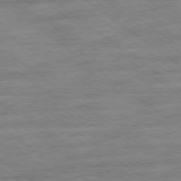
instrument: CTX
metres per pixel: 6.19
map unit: Ap
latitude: -79.2754
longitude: -102.4790
